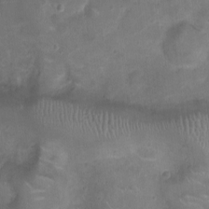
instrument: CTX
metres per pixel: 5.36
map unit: Ht
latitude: -4.8219
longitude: -15.6883
